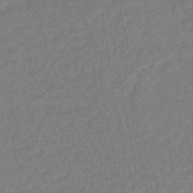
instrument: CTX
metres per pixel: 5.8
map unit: HNhu
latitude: -44.6519
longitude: 99.5021
